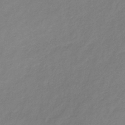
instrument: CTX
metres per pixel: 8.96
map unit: lHb
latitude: -37.0864
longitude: 72.1606
